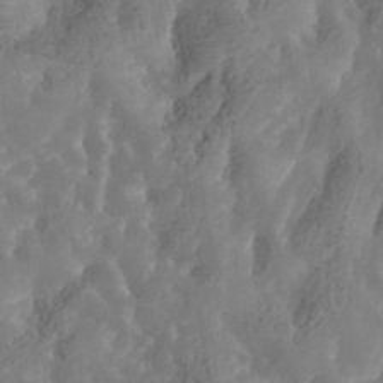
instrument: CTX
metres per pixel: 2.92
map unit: Nhe
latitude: -38.1039
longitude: -117.5749
